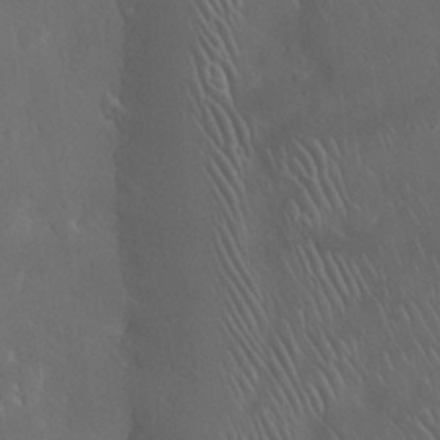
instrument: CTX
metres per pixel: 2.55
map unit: Nhu
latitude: 28.3656
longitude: -67.0080
